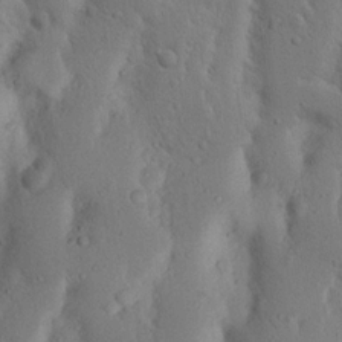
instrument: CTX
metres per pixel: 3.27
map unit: Nhu
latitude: 18.9324
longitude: -75.6127
